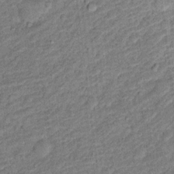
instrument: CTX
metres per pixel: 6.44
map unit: Ht
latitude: 10.6869
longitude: -39.8394
